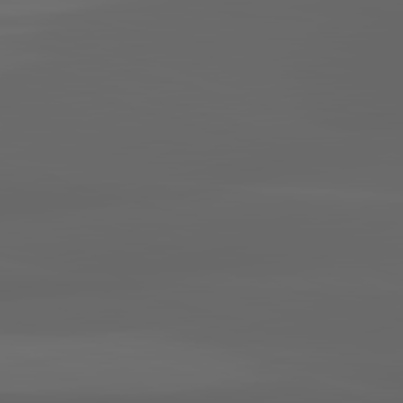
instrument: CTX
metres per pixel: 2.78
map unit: lApd
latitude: 83.0647
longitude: -133.1214
